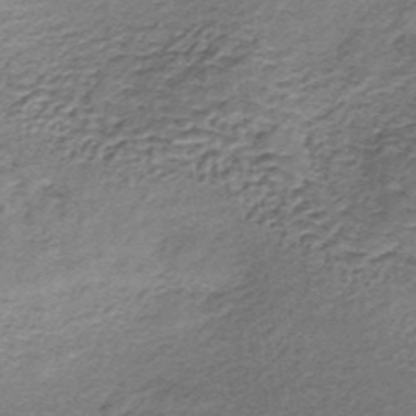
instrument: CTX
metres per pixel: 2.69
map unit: lHb
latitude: -37.1053
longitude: 60.9353
